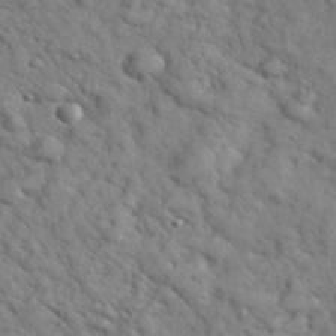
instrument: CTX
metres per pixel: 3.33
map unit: eHh
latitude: 37.4049
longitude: -67.3859
